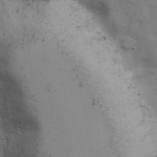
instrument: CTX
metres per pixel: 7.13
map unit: Ave
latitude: 13.0081
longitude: -102.8002
